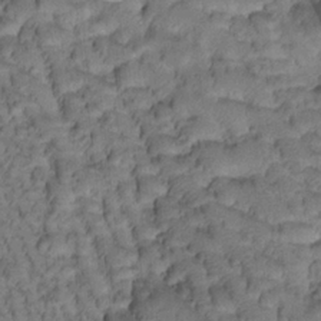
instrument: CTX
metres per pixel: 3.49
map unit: Htu
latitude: -2.7841
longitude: 173.1053
